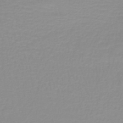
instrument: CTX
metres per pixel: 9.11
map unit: lHb
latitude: -40.0472
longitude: 60.1795
